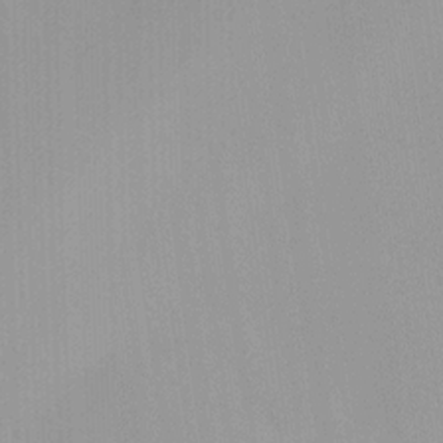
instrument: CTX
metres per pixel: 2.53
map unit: HNhu
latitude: 7.2159
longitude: -1.7071
